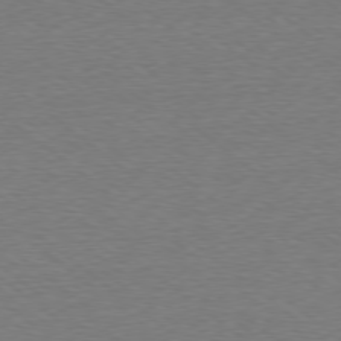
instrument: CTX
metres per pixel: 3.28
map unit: Ap
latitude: -78.7841
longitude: -82.3278
